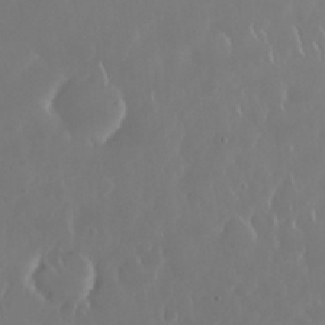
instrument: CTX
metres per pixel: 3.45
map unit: Nhu
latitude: 30.3845
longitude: -59.5938
